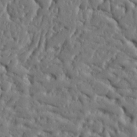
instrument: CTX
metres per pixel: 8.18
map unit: Ht
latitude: 10.5546
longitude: -76.8002
